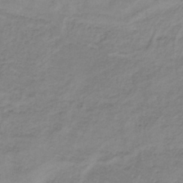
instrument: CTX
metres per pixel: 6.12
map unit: lHb
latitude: -35.8233
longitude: 72.6329
